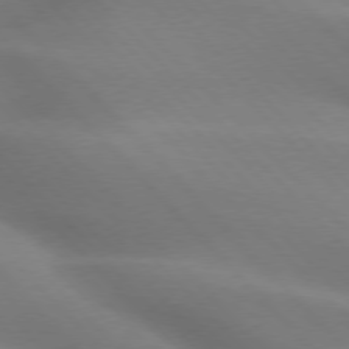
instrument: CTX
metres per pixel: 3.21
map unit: lApd
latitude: 75.7261
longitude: -61.6127
